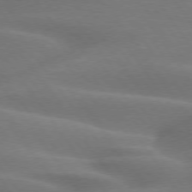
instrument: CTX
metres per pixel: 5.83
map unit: lApd
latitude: 75.1781
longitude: -59.3671
